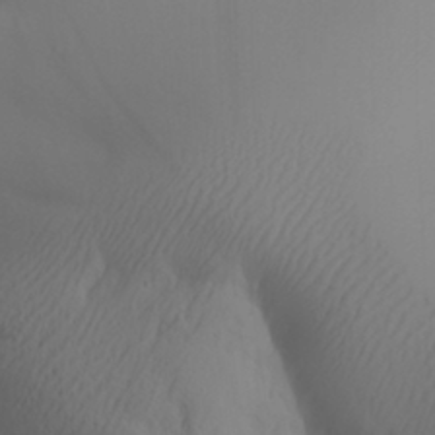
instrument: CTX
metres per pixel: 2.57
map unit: Aa
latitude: 32.1011
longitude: -141.4804
